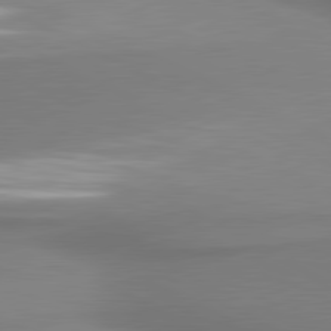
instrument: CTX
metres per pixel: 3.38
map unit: lApd
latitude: 80.9514
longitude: 176.7652
